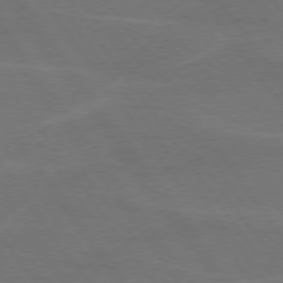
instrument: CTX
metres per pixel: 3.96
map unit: lApd
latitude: 74.7624
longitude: -56.9324
